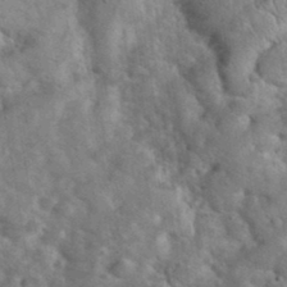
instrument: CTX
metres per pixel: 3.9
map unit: eHh
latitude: 37.7072
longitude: -64.5546
